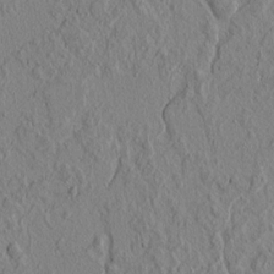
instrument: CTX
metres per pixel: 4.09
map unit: lAvf
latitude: 5.9339
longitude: 165.9367
